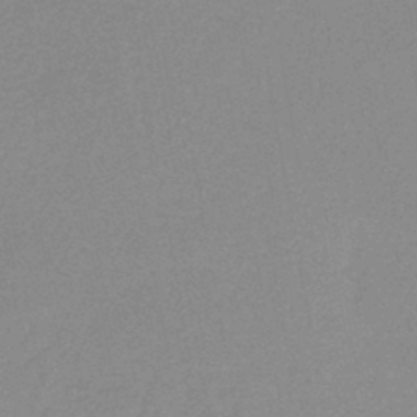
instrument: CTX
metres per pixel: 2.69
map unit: HNb
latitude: -44.1039
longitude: -40.2900
